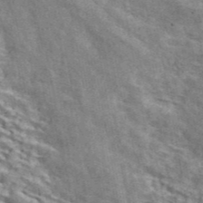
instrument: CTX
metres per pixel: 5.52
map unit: ANa
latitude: 45.2159
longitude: 47.0108
